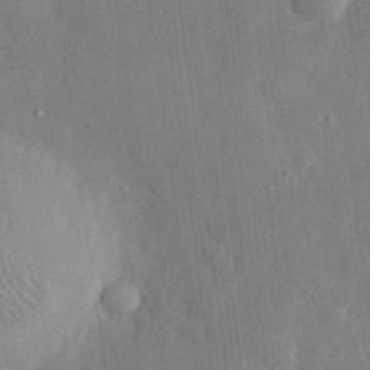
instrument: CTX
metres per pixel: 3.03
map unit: eHh
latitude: 29.9717
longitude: -76.8947
